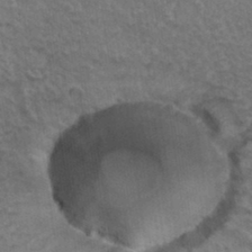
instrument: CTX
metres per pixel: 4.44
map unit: Hto
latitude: 35.0080
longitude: -46.3845
